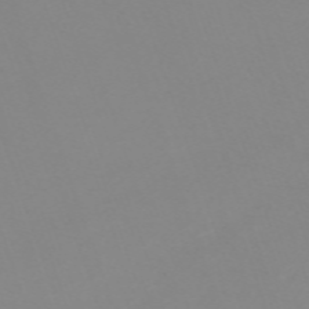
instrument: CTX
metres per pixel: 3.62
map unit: eHh
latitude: -63.6722
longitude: 49.1242
